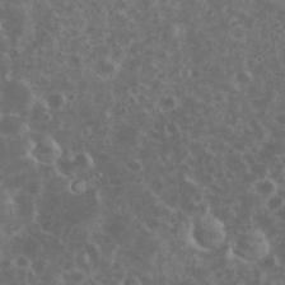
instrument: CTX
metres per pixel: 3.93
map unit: eHh
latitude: 34.8569
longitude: -60.7435
